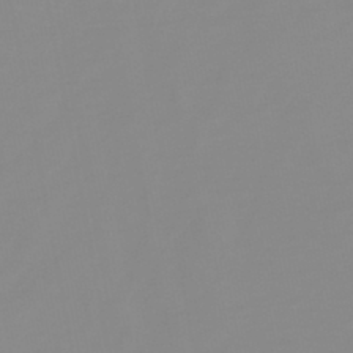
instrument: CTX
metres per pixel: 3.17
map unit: lHb
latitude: -44.0661
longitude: 55.2565
